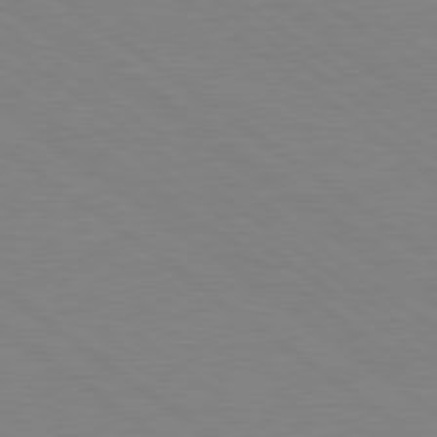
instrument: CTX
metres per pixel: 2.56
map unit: Hpe
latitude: 79.0459
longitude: -124.6112
